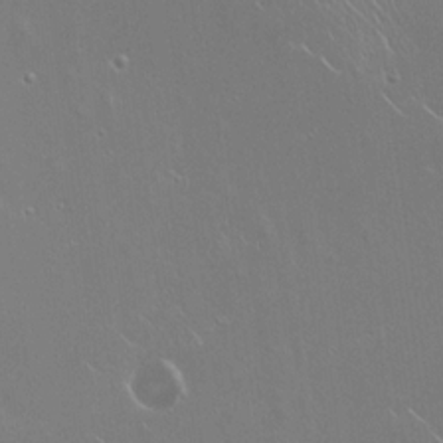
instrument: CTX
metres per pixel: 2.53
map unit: Hto
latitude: 18.2711
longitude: -56.9135
